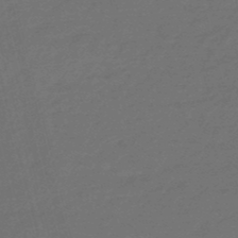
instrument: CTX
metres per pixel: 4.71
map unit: eHb
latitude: -47.6344
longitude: 87.0864
